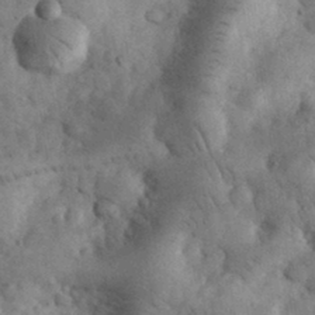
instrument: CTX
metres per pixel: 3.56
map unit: eHh
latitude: 33.1214
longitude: -68.6869
